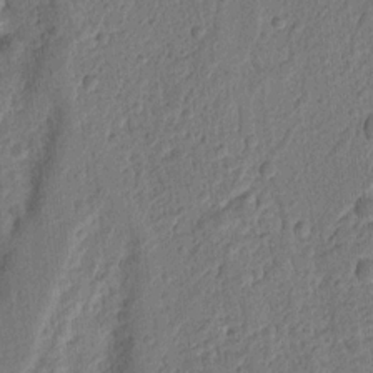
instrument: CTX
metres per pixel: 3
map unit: Ht
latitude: 11.6694
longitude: -75.8394
